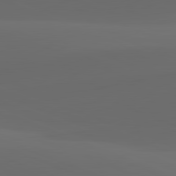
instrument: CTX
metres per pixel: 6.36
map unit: lApd
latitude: 81.8961
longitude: 131.5588
